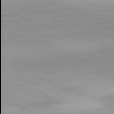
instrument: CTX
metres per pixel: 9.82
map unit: Ap
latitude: -81.6344
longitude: -81.9906
